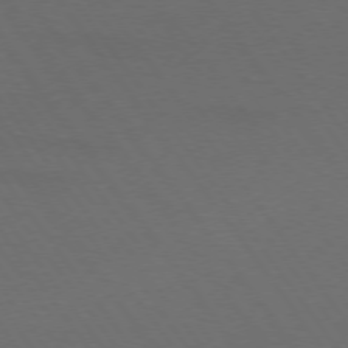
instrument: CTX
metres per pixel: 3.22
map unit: lApd
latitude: 73.8584
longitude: -72.4412
